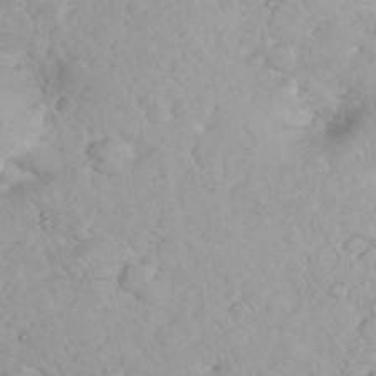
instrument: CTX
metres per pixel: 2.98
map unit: eHh
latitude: 35.4426
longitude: -63.6316
